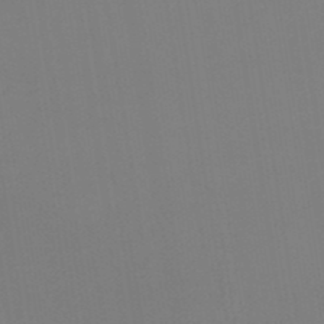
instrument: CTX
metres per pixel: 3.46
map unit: lHb
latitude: -49.0865
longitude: 67.5777
